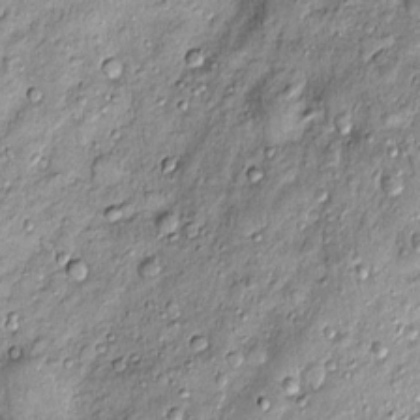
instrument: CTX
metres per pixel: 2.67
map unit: Htu
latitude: -4.2928
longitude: 159.1998
